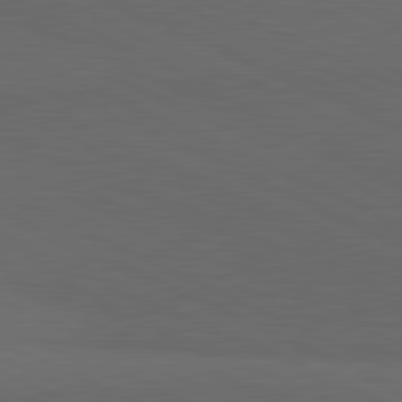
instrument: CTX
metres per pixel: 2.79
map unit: lApd
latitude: 81.5560
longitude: 148.2740
